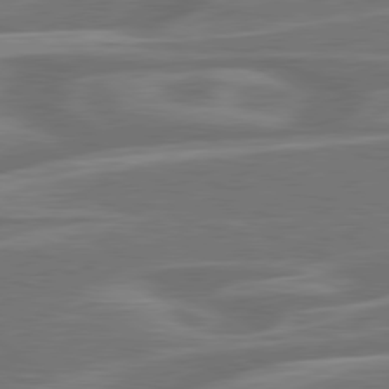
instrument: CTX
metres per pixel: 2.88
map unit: lApd
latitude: 79.8584
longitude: -126.6302
